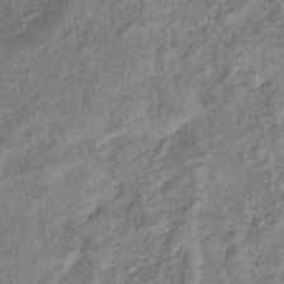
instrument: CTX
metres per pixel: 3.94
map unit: eHb
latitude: -39.4832
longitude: 77.5966
